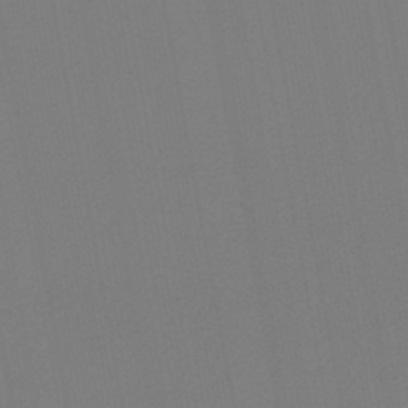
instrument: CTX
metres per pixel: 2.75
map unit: lHb
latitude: -46.6140
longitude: 74.7275
